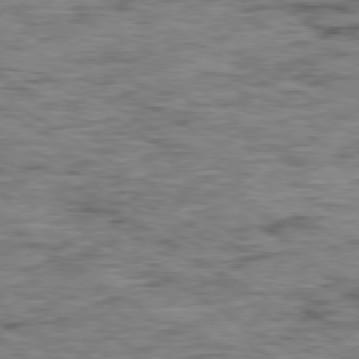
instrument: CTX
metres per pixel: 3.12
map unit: Ap
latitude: -80.0472
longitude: -48.1767
